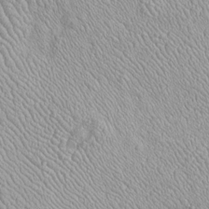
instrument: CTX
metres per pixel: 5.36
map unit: Htu
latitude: -6.4062
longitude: 155.5399
